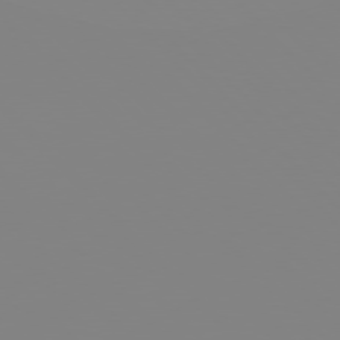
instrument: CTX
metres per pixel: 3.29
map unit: Hpe
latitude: 77.3670
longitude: -161.3104
